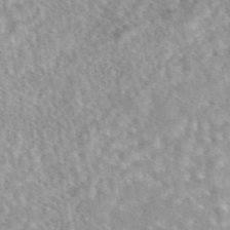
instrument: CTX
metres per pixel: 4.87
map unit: eAb
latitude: 44.2711
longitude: 109.3510
